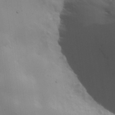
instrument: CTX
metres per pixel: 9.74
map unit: lHvf
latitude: 22.4601
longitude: 145.6911
